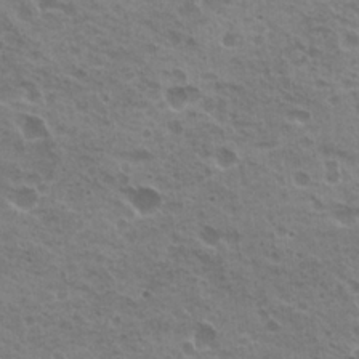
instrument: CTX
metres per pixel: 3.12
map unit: Hto
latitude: 20.6680
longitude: -31.7828
